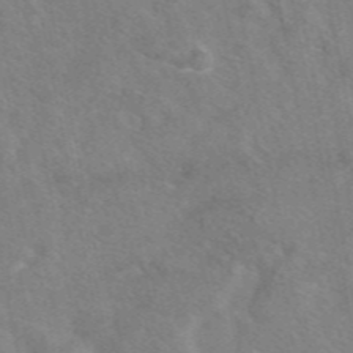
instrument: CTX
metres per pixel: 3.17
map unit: eAb
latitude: 47.9150
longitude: 119.6155
